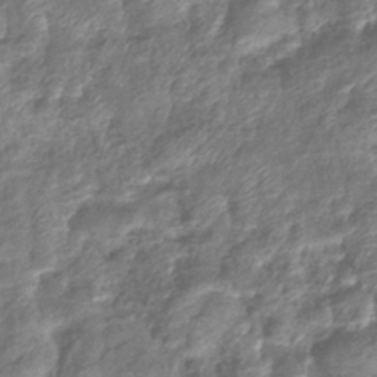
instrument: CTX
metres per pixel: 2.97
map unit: eHb
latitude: -39.4266
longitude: 78.7463
